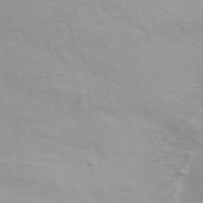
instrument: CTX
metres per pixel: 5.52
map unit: eHh
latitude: 18.4223
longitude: -71.9717
